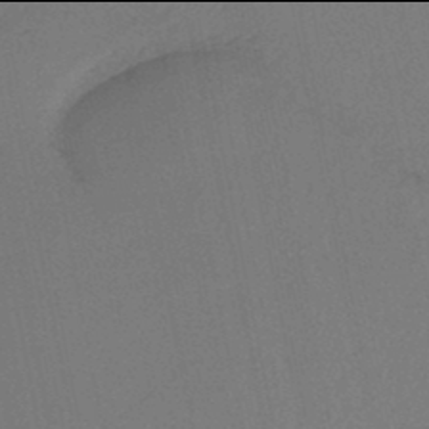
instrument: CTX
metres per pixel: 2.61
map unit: eHb
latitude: -46.0094
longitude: 80.9731
